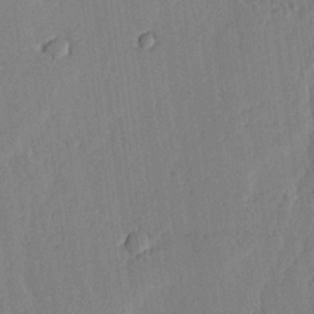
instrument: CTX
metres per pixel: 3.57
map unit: lHvf
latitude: 18.0444
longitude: -115.1403
